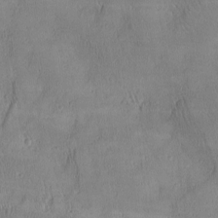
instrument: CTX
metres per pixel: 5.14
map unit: lAa
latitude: -4.1228
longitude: -121.3860
